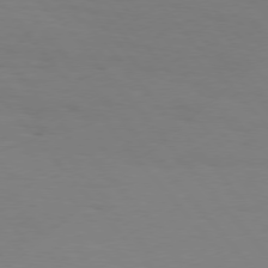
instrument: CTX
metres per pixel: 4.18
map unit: Hpe
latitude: 75.8772
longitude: -141.3670
